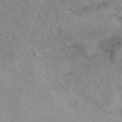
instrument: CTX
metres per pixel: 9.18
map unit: eAb
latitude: 40.5167
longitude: 109.7100
